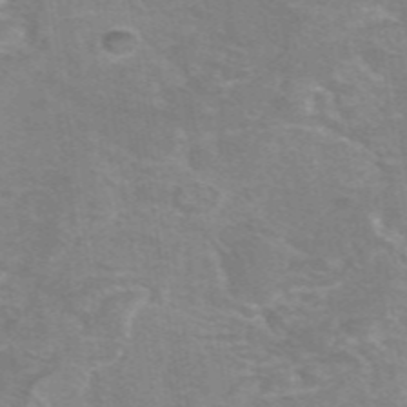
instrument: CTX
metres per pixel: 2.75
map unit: eAb
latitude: 46.4034
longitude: 102.4251
